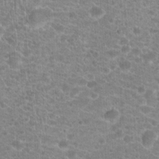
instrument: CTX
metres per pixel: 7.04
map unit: Hto
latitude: 20.1956
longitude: -39.0269
